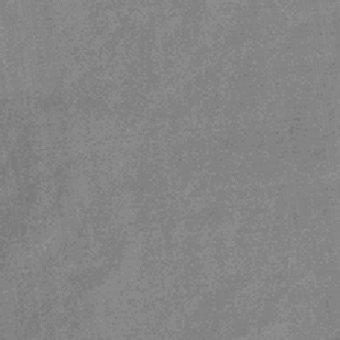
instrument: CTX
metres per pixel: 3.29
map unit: eHb
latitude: -32.5574
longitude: 75.5022
